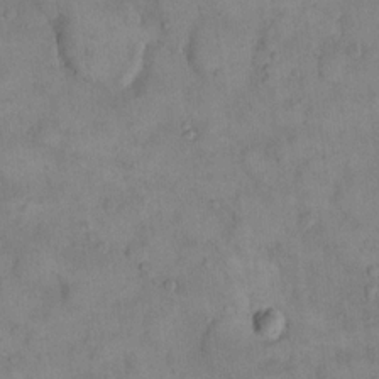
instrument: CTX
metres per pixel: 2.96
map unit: eHh
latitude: 16.0255
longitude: -66.7057
